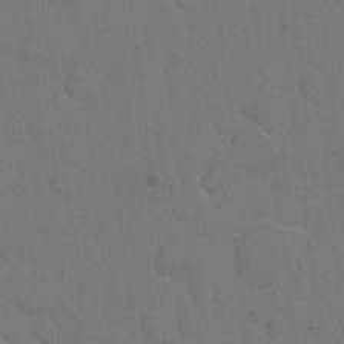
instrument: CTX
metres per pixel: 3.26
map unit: eHh
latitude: 5.7072
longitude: -65.7639
